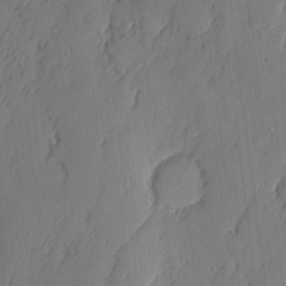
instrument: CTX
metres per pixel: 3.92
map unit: eHh
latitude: 4.4979
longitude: -76.1200
